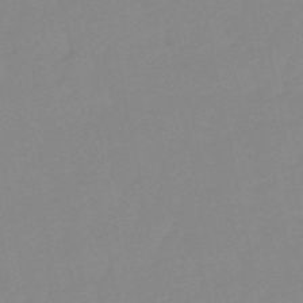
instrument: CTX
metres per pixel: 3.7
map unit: lHb
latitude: -49.3510
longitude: 80.7841
